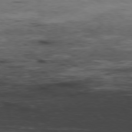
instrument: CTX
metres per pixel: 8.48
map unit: Hpe
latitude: -78.8786
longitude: 13.0487
